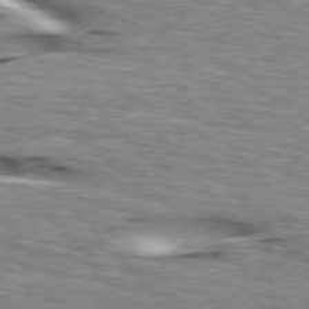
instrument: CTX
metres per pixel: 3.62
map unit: lApd
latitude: 76.1577
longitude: -60.9891
